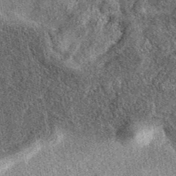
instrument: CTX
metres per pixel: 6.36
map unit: eAb
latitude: 38.4601
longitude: 108.6141
